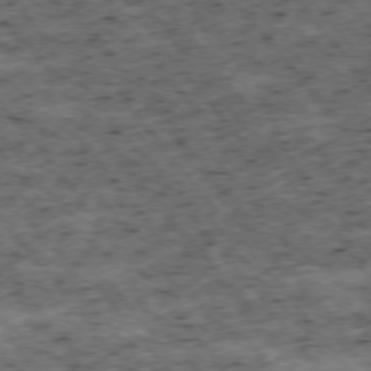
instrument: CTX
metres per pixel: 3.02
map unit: Hpe
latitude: -75.8612
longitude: -18.5923
